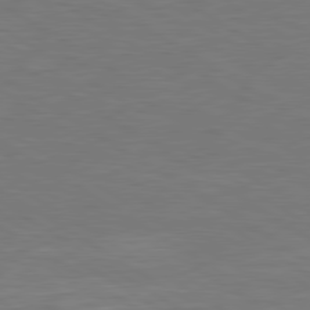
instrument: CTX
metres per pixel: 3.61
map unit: lApd
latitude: 79.7828
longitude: -126.0633
